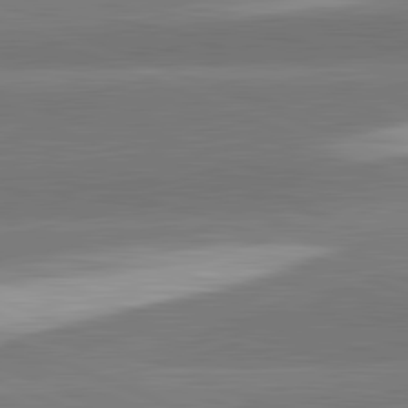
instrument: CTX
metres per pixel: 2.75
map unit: lApd
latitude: 82.3278
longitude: 151.7478
